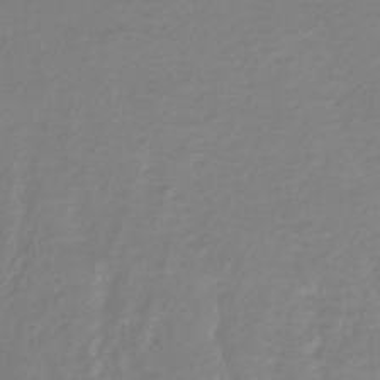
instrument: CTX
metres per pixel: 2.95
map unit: lHb
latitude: -40.5574
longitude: 72.0283
